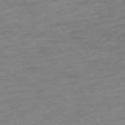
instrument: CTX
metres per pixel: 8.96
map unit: Hpe
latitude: -76.5385
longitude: -14.7247
